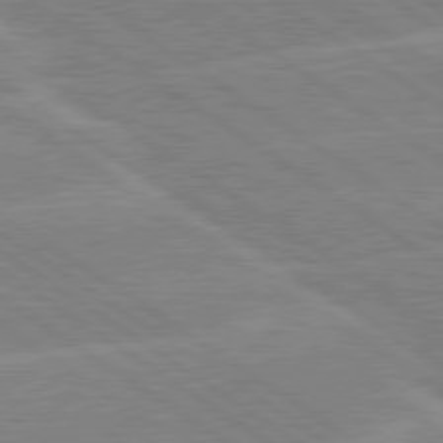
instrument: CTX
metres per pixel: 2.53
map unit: lApd
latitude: 79.6127
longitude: -130.3657
